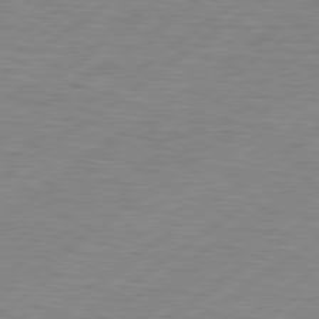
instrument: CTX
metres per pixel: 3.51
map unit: Hpe
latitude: 79.2537
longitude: -120.1389
